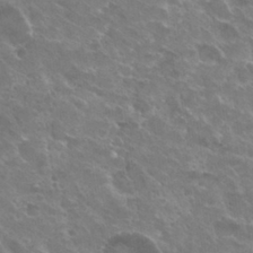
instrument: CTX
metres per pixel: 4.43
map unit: Hto
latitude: 30.4601
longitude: -43.4238
